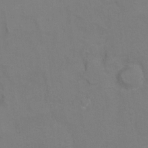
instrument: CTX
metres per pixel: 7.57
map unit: Hto
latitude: 7.2726
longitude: -35.6694
